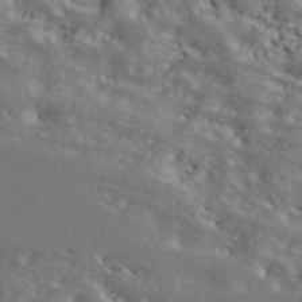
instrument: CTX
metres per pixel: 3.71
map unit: ANa
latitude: 43.2348
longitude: 48.7463
